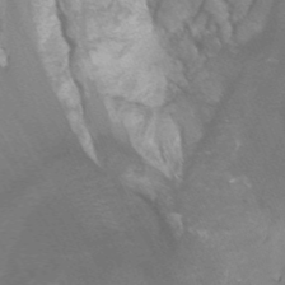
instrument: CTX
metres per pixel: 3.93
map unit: Htu
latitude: -7.6910
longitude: -48.1389
